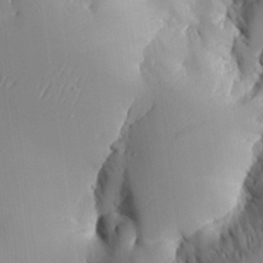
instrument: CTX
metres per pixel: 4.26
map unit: Aa
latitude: 25.3292
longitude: -129.4615
